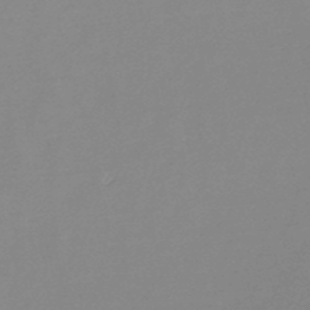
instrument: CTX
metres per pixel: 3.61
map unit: lHb
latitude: -48.1795
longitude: 72.0850
